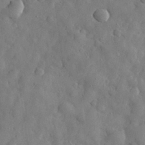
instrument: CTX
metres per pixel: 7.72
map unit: eHh
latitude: 30.4412
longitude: -73.5372
